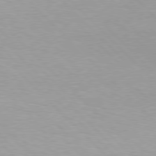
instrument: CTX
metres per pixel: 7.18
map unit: lApd
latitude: 77.4804
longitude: -59.6505
